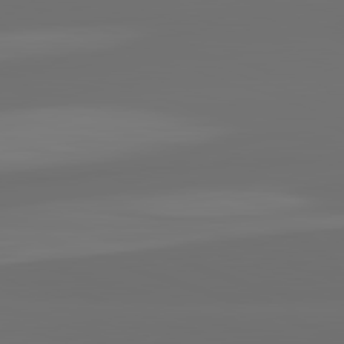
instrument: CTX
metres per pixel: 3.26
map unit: lApd
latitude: 82.5923
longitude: 163.6155
